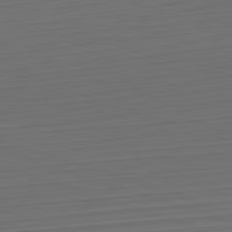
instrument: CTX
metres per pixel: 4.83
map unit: Hpe
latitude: -82.6707
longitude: 11.2565
